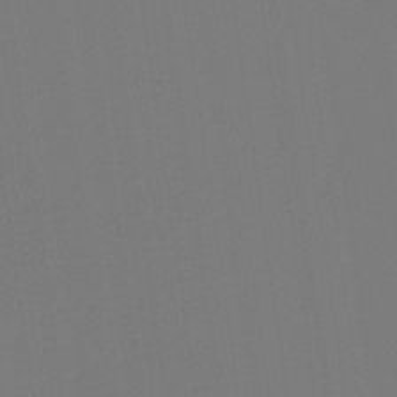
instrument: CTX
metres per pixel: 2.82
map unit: HNb
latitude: -37.6910
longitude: 54.8786
